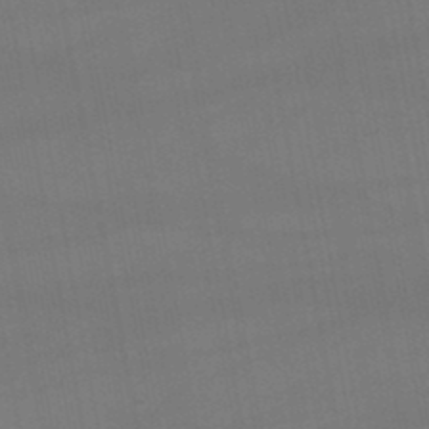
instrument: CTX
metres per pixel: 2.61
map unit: lHb
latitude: -46.9730
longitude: 73.5210
